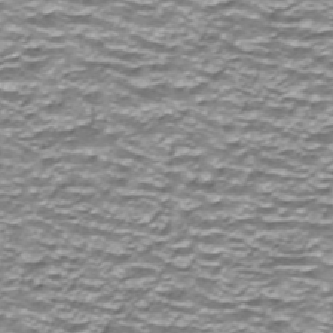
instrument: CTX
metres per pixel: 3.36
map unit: ANa
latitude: -44.5007
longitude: 105.7666
